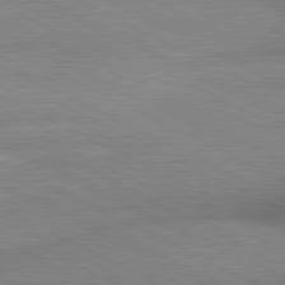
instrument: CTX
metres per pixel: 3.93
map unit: lApd
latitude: 80.8002
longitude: 164.5007
